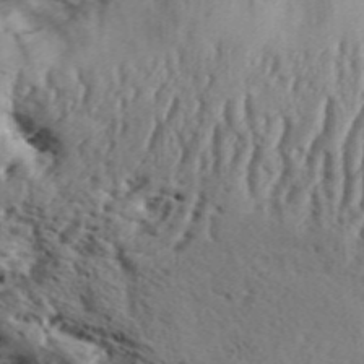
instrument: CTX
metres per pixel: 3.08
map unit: Aa
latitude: 32.7435
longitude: -136.4790
